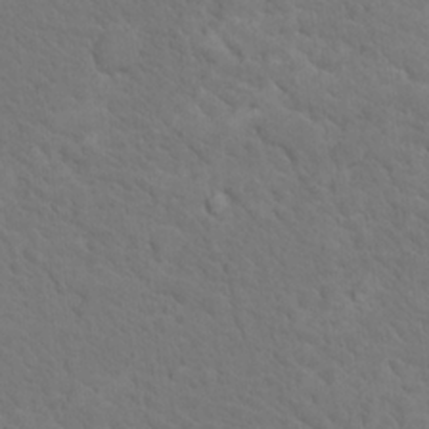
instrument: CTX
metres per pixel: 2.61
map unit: Nhu
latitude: 17.3860
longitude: -33.4993
